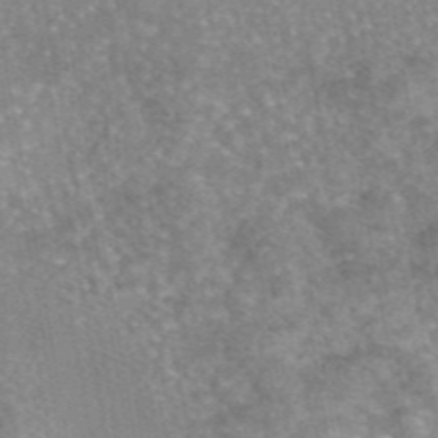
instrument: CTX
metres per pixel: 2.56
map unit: eAb
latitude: 45.9150
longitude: 105.0675
